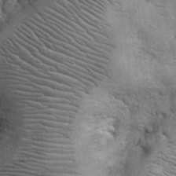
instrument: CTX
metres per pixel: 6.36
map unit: eHh
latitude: 32.3845
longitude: -67.6316
